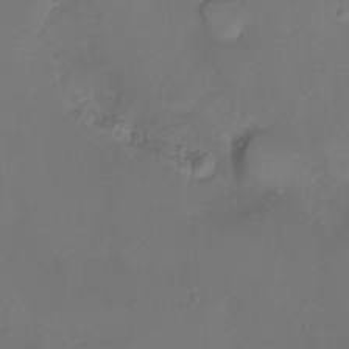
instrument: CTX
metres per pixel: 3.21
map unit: Nhu
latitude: -8.9353
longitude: -43.6883
